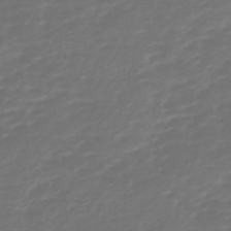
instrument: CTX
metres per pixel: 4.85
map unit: HNb
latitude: -47.5588
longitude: 54.9353
